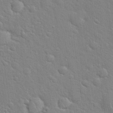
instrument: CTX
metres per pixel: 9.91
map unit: Hto
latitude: 21.1026
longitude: -52.2334
